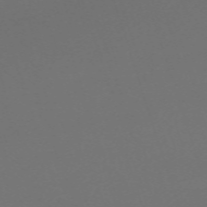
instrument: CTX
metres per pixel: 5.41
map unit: eHh
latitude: -63.7477
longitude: 53.3509
